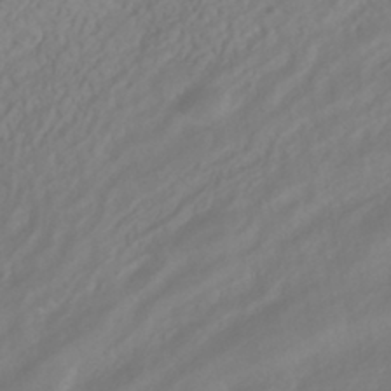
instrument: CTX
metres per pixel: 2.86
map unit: HNhu
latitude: -41.9556
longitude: 105.1053
